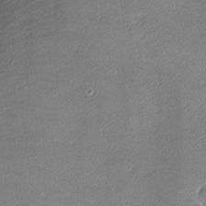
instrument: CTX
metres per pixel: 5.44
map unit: lHvf
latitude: -12.4251
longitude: -103.1025
